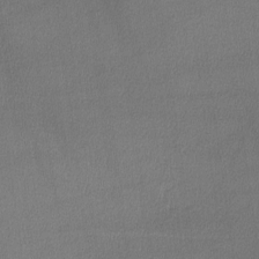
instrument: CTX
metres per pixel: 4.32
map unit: lHvf
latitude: -11.8045
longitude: -101.3482
